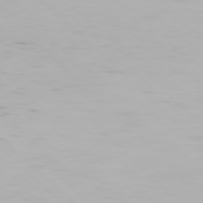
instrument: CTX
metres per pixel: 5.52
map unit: Hpe
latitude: 77.1214
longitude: -162.8191
